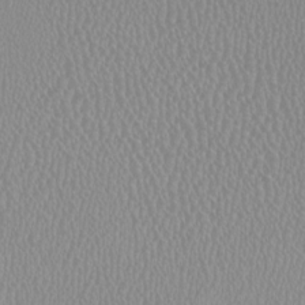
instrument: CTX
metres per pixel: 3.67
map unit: HNhu
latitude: -0.3496
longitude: -0.9513
